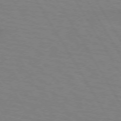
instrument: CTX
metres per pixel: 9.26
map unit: lApd
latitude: 72.3279
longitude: -57.5560
